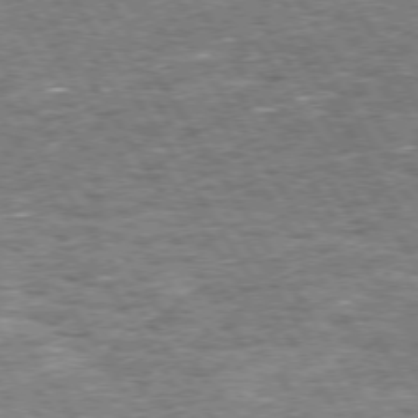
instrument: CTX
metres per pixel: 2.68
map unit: Hpe
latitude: 74.0444
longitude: -139.7261
